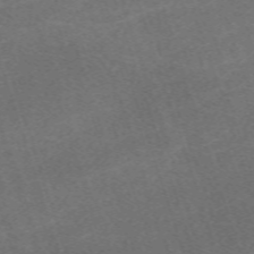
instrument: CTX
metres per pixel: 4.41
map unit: eHh
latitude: -63.9178
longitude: 49.9367
